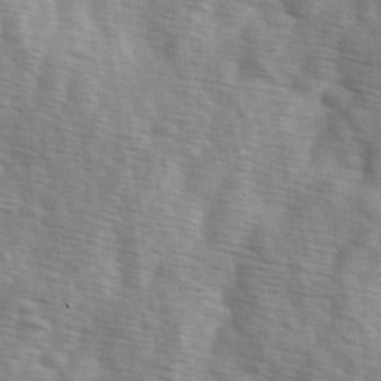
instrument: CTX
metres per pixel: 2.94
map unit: Ave
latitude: 1.6882
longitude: -112.0633
